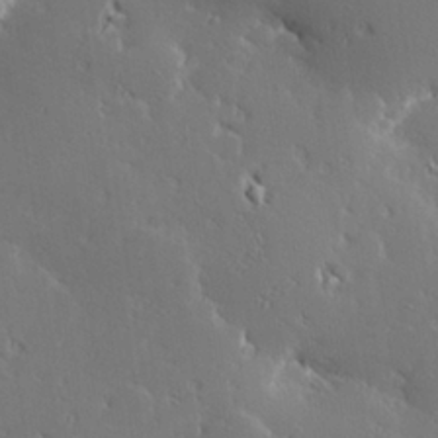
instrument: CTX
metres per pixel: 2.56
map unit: Hve
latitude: 27.8772
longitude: -93.2726
